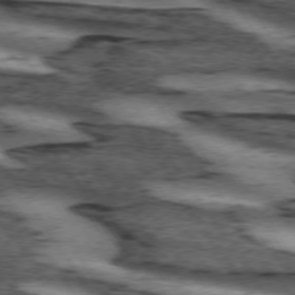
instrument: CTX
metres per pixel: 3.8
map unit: lApd
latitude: 73.8773
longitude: -75.1970
